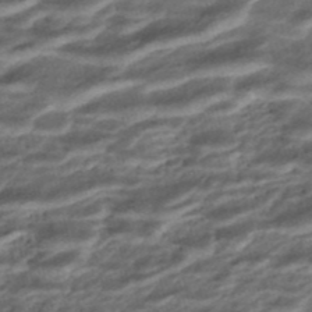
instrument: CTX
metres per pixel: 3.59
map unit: ANa
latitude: -44.9542
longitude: 105.5966
